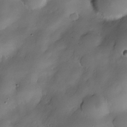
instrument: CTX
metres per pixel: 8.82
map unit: Nhe
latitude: -30.7652
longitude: -140.2333
